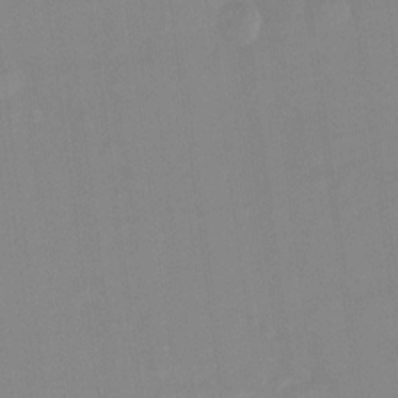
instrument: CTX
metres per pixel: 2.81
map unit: Ht
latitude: -13.4832
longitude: -57.9528
